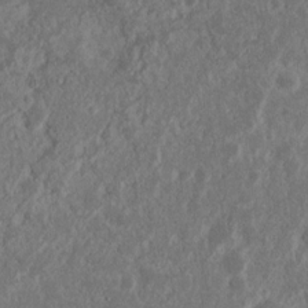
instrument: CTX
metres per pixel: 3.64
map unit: Nhu
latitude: 14.9892
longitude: -73.6505
